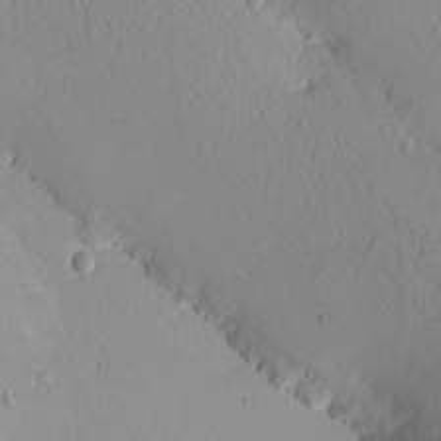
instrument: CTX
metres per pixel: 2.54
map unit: eHh
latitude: -8.2172
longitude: -69.8583
